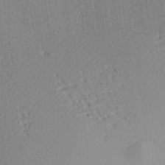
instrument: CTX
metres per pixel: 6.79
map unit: Nhu
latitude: 0.5545
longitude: -78.5357
